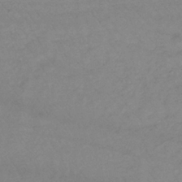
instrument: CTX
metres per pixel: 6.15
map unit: lHb
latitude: -34.5952
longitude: 71.6533
